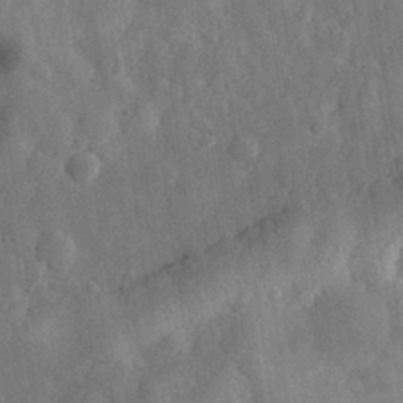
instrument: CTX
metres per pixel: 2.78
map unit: eHh
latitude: 29.8394
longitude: -77.5749
